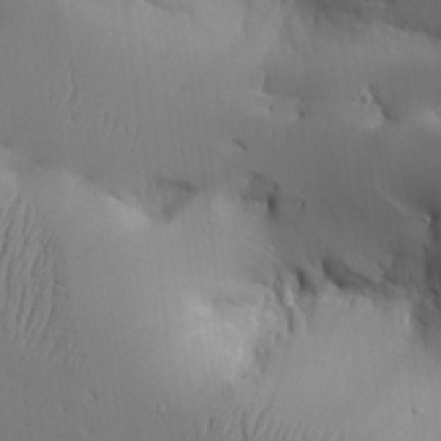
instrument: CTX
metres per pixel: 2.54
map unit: Aa
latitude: 25.6127
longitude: -129.8394
